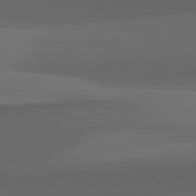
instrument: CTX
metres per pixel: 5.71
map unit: lApd
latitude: 82.2522
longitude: 142.9730
